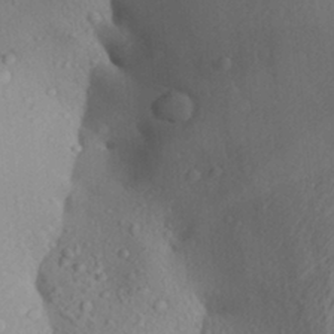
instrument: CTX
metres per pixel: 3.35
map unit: Aa
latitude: 28.5923
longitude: -132.1200
